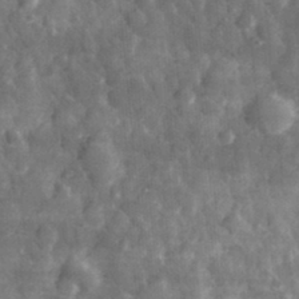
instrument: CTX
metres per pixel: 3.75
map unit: eHh
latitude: 32.1956
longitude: -71.4993
